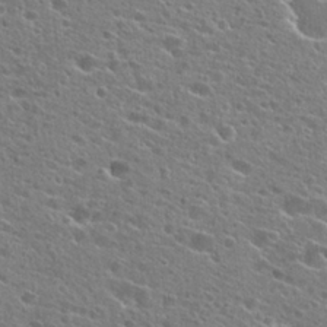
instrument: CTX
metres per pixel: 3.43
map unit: Hto
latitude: 25.9906
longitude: -44.3656
